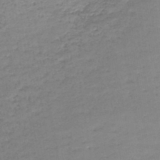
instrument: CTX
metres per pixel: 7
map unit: lHb
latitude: -44.1984
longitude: 59.2942
